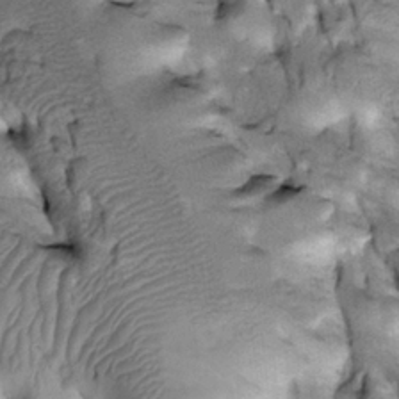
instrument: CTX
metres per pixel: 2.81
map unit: Htu
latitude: -3.5966
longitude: 150.1227
